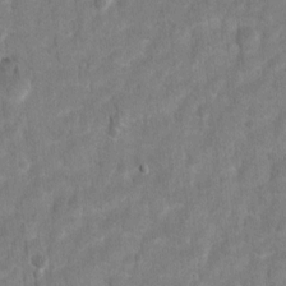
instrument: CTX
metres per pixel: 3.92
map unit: Hto
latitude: 2.6112
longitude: -35.9339
